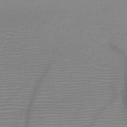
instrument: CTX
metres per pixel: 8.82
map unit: HNb
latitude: -46.6518
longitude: -40.7246
